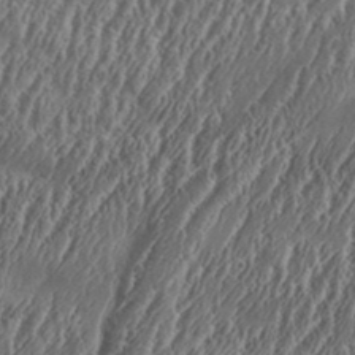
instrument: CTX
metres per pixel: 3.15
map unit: Aa
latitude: 33.3104
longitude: -135.2537
